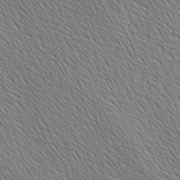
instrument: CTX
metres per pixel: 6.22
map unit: Ave
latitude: 2.1200
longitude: -114.7435
